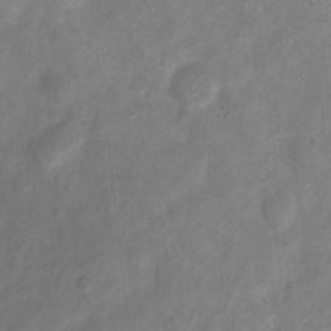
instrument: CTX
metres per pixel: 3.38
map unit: Hto
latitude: 2.9513
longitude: -36.1578
